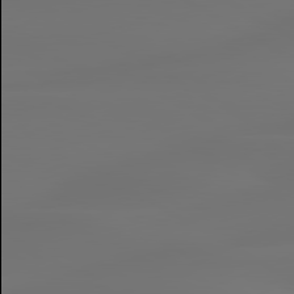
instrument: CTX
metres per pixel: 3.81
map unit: lApd
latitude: 80.0822
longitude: -85.9906
